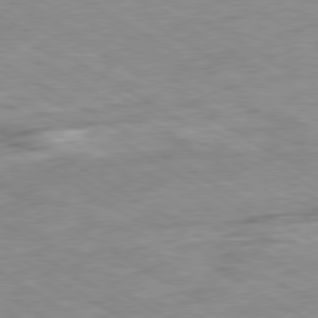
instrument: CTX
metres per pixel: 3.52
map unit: Ap
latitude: -80.2740
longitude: -74.7624
